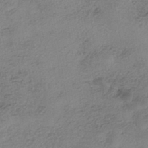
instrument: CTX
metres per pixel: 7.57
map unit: eHh
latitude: -42.4628
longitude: 119.8422
